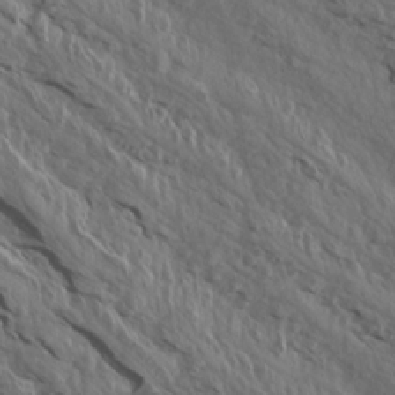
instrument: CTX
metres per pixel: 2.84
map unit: Aa
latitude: 14.5357
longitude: -143.1025
